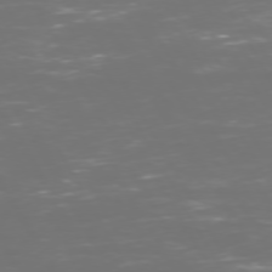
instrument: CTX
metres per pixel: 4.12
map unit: Hpe
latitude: 72.4223
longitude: -126.0633
